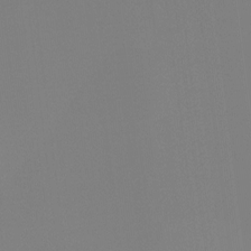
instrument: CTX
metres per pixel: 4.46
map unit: Hto
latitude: -7.8044
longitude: -49.8772
